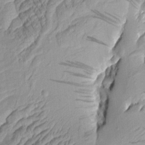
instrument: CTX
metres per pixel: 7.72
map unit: Aa
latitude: 7.2915
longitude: -128.9136
